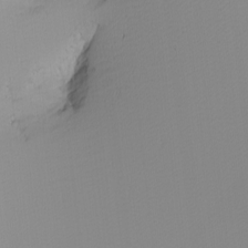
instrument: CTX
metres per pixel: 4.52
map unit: Nhu
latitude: -5.6155
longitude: -92.0255
